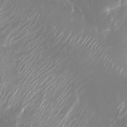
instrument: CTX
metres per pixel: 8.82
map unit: Nhu
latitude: -29.5399
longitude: -70.1389
